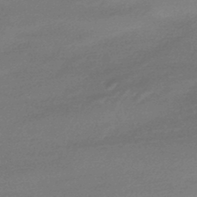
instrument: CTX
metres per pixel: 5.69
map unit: HNhu
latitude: -45.1998
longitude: 93.6344
